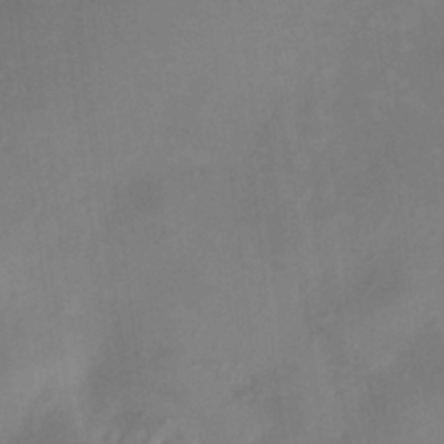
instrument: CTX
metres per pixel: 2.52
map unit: HNhu
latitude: 7.8772
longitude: 10.0094
